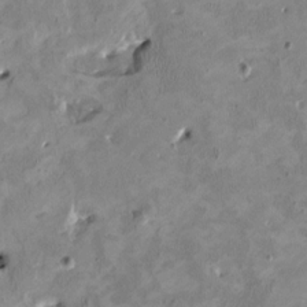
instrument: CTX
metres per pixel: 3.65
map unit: HNhu
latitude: 2.7057
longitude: -4.6868
